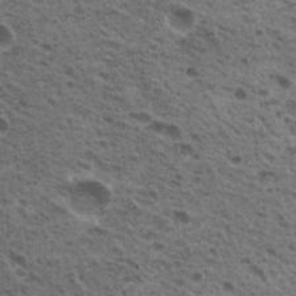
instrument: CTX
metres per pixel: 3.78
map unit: Nhu
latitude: 19.6694
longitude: -31.8017
